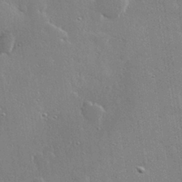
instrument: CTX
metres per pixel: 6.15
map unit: Hve
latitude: 28.9136
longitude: -92.0633
